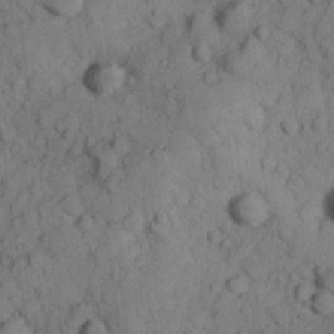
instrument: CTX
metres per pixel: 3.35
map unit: Hve
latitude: 24.7813
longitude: 147.6722
